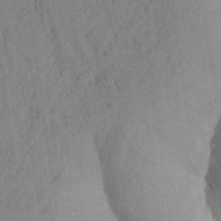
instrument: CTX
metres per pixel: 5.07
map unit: Aa
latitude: 27.8583
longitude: -147.9906
